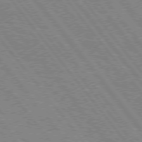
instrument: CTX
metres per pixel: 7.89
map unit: Hpe
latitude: 75.3671
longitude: -149.6127
